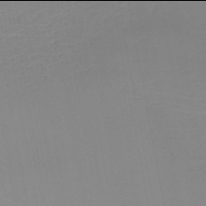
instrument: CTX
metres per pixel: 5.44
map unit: HNb
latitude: -46.0094
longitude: -43.4993
